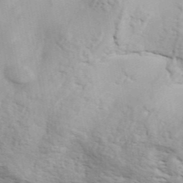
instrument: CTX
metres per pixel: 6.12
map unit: ANa
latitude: 42.9892
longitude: 48.3118
